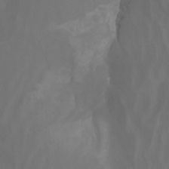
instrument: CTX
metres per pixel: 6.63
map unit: Nhu
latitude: -16.2551
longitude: -51.0458
